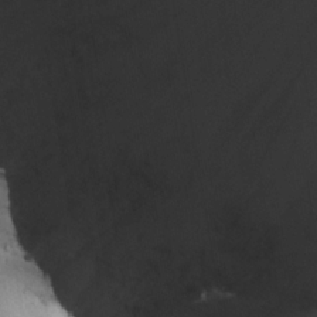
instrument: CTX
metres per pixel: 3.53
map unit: Ave
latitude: 22.9325
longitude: -135.9150
